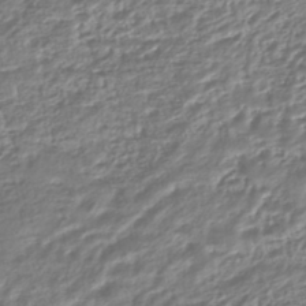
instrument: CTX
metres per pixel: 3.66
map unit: HNhu
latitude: -44.5763
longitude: 103.4454
